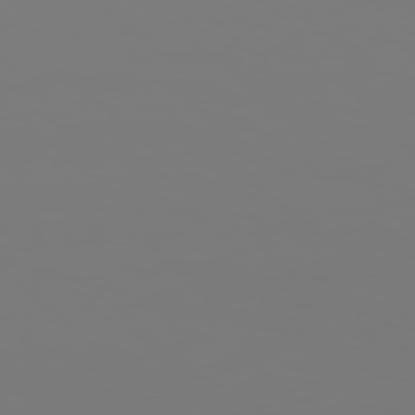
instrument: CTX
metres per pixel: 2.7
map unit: Hpe
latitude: 78.2145
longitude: 178.1039
